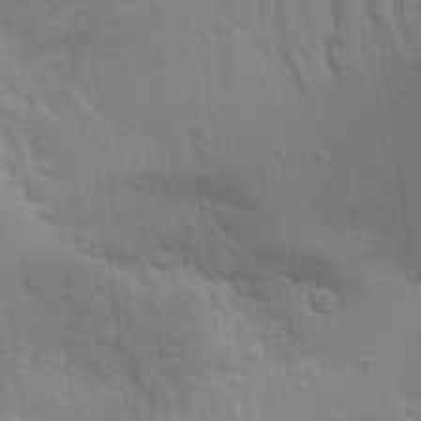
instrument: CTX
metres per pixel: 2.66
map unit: Aa
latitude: 25.4993
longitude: -147.0081
